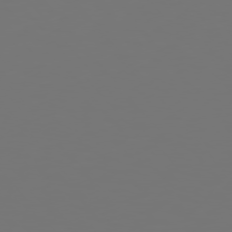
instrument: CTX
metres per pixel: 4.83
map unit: Hpe
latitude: 75.3860
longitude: -124.9513
